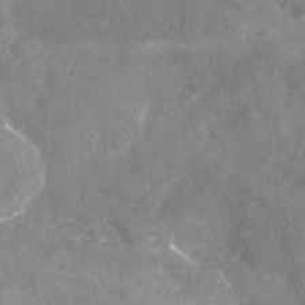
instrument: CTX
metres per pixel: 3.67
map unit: Nhu
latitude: -25.2376
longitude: -56.7435
